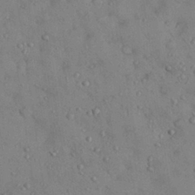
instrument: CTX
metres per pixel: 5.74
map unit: Nhu
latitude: 28.5546
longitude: -70.7435
